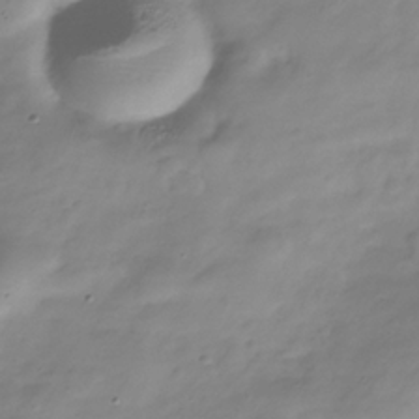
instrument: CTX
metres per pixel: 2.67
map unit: Hve
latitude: -32.0094
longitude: 90.3307
